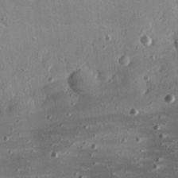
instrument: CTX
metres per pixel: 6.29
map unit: eHh
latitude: 24.7624
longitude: -89.1026
